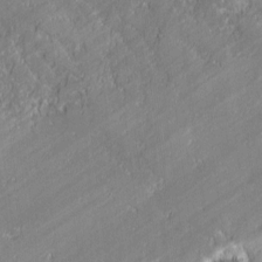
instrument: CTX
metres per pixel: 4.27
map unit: lAvf
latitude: 0.2333
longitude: -107.8772
